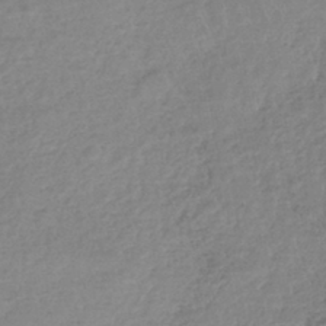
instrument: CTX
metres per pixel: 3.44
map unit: lHb
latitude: -41.5966
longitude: 68.9163
